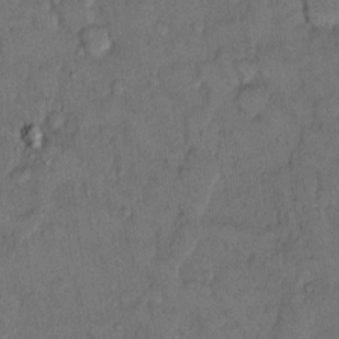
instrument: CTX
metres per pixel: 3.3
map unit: Hto
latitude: 11.1403
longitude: -61.9717
